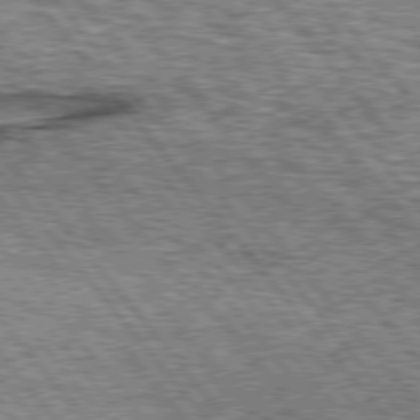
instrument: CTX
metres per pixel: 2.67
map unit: lApd
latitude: 76.0444
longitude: -70.7435
